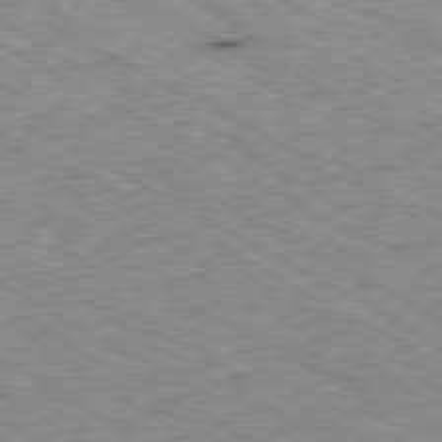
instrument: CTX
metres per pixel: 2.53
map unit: Ap
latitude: -80.5385
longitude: -50.1200
